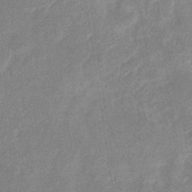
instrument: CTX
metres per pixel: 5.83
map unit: eHb
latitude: -35.1053
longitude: 73.3320
